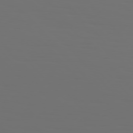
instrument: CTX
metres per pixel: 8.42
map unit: Hpe
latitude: 76.8758
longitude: -135.8583
